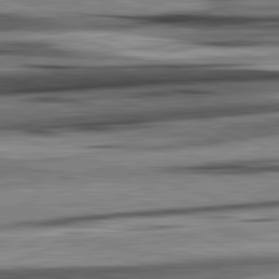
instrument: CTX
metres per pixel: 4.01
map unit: lApd
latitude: 82.6868
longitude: 160.6330
